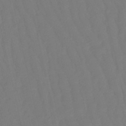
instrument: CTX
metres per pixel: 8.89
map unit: eHb
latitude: -50.2361
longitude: 76.3873
